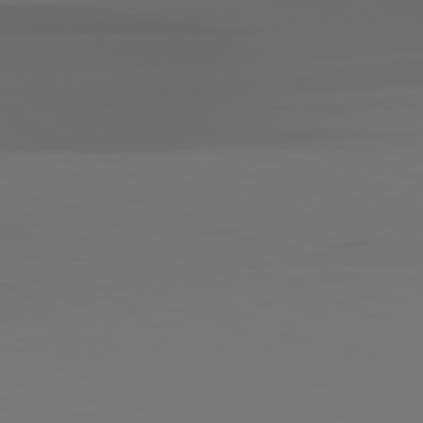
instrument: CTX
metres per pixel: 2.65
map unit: Hpe
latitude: 78.4412
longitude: -135.6883
